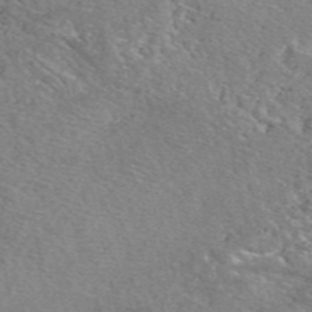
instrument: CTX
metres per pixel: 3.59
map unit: eAb
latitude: 49.6316
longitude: 113.5021
